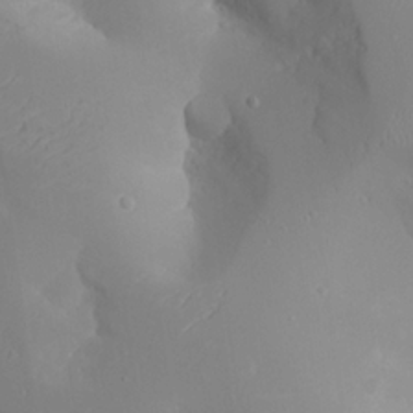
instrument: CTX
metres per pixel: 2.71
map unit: Aa
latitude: 23.4048
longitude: -127.2159
